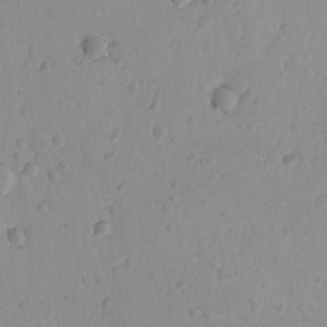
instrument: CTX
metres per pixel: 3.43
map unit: lAvf
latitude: -8.6329
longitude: -119.8772
